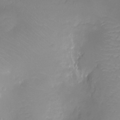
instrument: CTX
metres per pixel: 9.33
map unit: Ht
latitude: -9.7289
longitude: -35.8961
